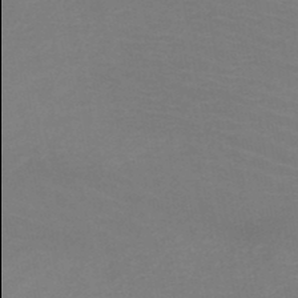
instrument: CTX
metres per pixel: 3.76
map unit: HNb
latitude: -48.8408
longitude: -45.9906
